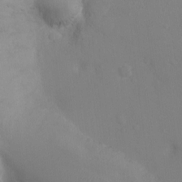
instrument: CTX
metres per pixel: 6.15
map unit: Ht
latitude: -2.8596
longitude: -24.2711
